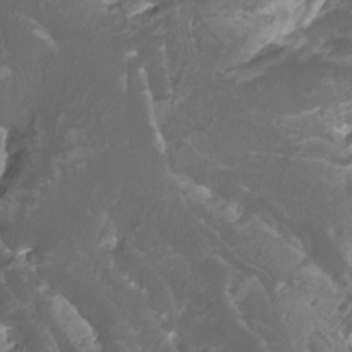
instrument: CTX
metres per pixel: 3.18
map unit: Htu
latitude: -11.8800
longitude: -74.0255
